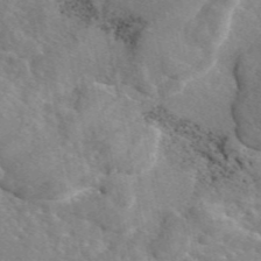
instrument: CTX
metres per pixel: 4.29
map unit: eAb
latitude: 46.3090
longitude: 111.9745
